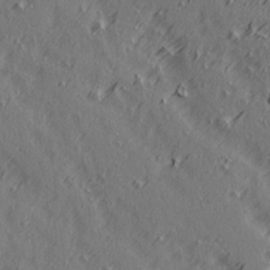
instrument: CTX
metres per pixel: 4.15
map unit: Ave
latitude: 14.3846
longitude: -105.9339
